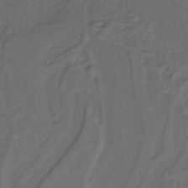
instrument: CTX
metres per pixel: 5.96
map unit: lHb
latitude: -39.4266
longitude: 54.9731
